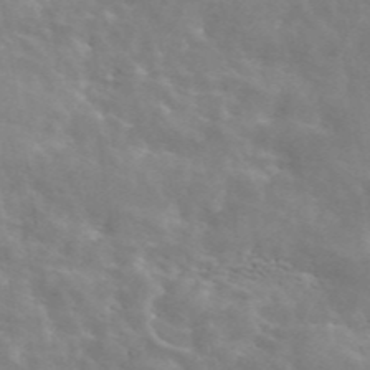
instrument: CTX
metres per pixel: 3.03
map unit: ANa
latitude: 45.1403
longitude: 28.8786
